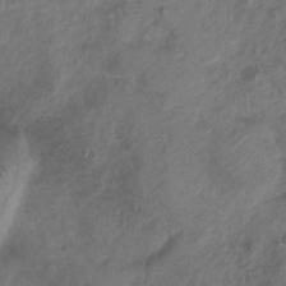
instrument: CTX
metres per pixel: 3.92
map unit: Nhu
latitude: 7.1214
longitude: -22.1011
